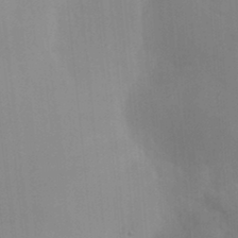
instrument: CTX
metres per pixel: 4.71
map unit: HNhu
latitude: 6.4223
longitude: 1.8612
